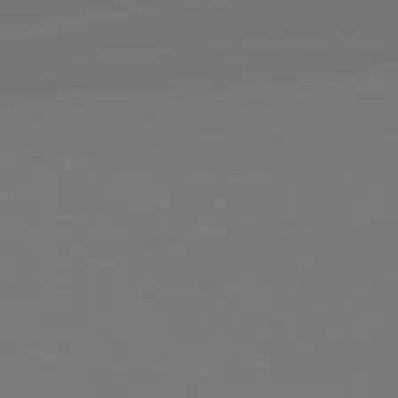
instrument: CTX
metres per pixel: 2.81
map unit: lApd
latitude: 79.0837
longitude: -174.1011
